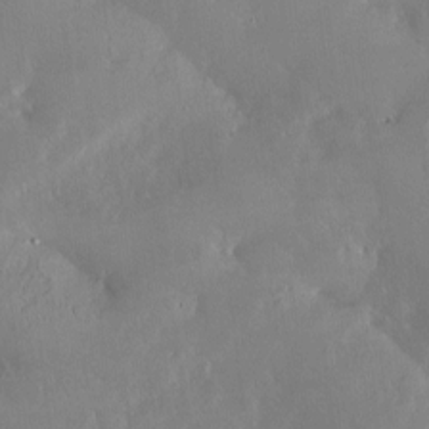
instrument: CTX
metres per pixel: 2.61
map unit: Nve
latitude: -8.9919
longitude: 173.0108
